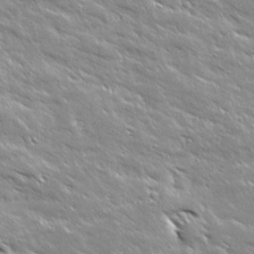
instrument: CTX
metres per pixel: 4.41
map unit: Ave
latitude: 19.1592
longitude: -136.7247
